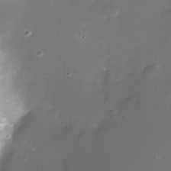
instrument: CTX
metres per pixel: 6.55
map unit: Nhe
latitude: -33.0298
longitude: -116.8380
